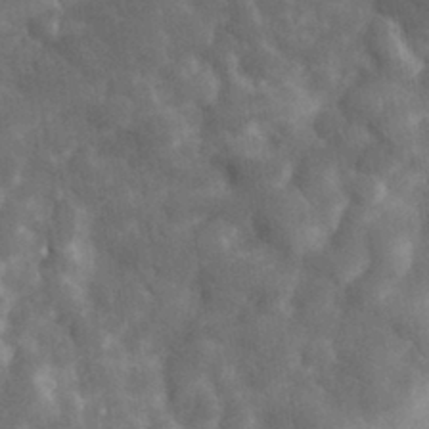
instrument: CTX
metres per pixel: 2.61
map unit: eHh
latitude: 30.8947
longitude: -72.5735
